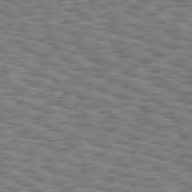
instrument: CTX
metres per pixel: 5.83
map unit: Hpe
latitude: 75.8017
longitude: -134.7246
